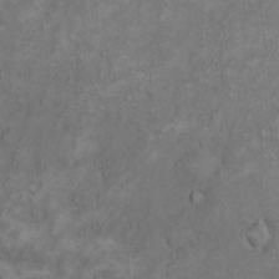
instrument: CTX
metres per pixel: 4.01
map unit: eHh
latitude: 17.2348
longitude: -63.7072
